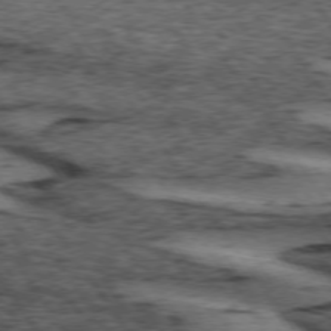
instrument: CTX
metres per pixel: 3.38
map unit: lApd
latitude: 73.9528
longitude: -75.4049
